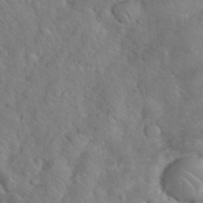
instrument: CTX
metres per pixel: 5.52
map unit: eHh
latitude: 33.5371
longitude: -65.2726
